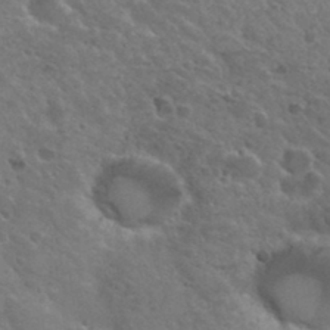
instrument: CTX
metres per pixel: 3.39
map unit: Hto
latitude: 33.6316
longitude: -49.9339
